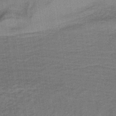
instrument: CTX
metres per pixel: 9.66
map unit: lHb
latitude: -35.3510
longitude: 70.8786
